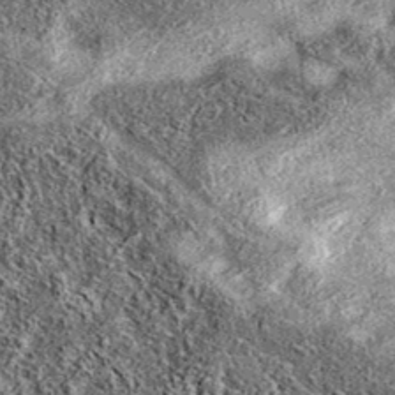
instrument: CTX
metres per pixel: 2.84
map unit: eAb
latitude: 37.2726
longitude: 106.4818
